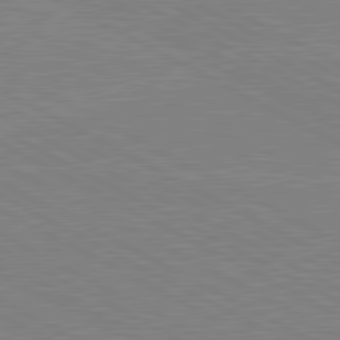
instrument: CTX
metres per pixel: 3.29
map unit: lApd
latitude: 80.9514
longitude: 150.9920
